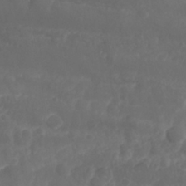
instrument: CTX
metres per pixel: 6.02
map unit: Nhu
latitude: 26.1956
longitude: -62.9514
